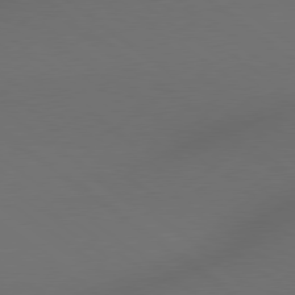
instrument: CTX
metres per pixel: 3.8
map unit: Hpe
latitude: 78.7435
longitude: 174.8596
